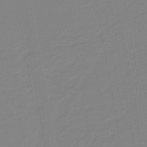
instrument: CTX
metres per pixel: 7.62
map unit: lHb
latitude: -41.0486
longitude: 63.5021
